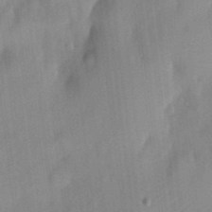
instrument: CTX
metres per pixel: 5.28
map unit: eHh
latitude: 5.4048
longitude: -74.0633
